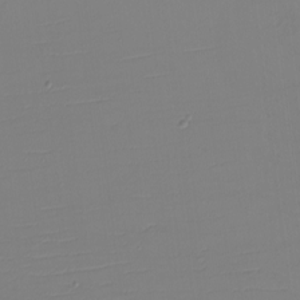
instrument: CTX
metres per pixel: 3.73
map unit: eHh
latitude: -5.4832
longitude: -83.1214
